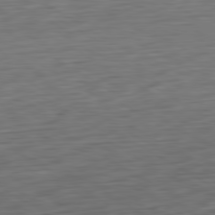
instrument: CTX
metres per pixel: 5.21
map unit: Ap
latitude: -80.6519
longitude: -68.3090
